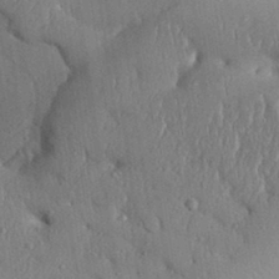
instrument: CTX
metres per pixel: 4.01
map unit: Aa
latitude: 31.4994
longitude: -144.4034
